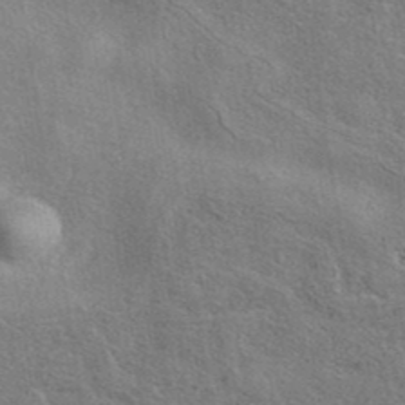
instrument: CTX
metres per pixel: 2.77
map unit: eAb
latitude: 40.6679
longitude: 104.0850
